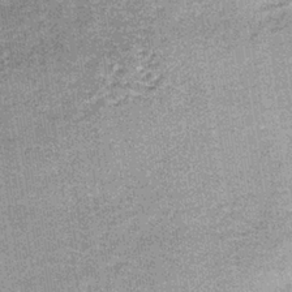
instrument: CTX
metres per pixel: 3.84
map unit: lHb
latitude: -36.4251
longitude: 65.3321
